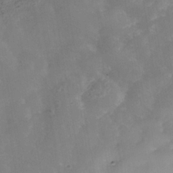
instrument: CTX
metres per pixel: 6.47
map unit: Nhe
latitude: -38.2551
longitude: -117.4615
